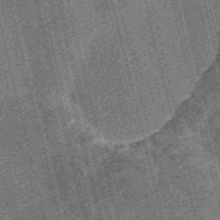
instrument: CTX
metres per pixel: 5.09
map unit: Nve
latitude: -56.7841
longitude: 54.6330
